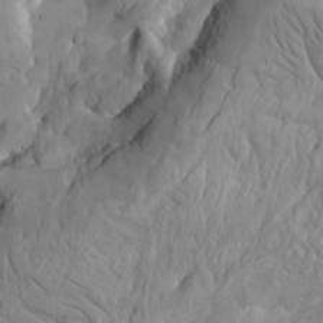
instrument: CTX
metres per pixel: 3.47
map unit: Htu
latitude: -8.2172
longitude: -66.9513
